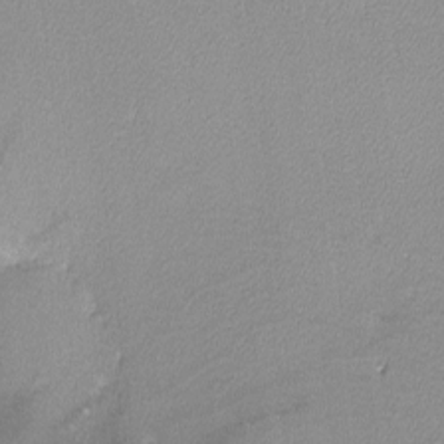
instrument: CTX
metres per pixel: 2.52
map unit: lHvf
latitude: -12.1417
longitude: -102.2333
